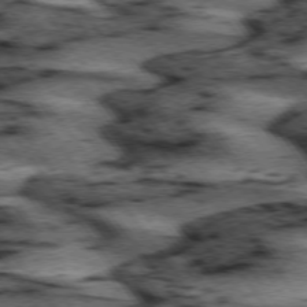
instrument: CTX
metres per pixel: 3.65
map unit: lApd
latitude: 74.1578
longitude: -73.8584
